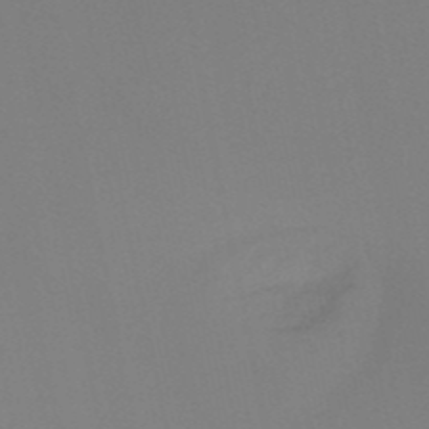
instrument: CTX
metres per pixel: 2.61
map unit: HNb
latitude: -51.5021
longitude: -42.4223
